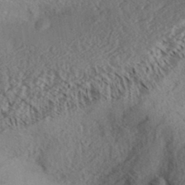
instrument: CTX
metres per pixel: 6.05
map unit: Aa
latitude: 32.8947
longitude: -139.7072
